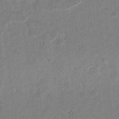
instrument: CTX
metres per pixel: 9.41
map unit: lAvf
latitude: 5.9528
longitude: 168.4251
